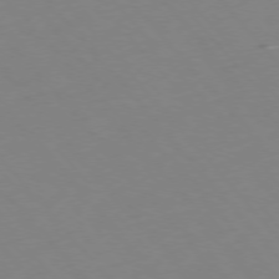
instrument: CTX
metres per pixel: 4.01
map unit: Hpe
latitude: -76.2739
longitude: -19.9150
